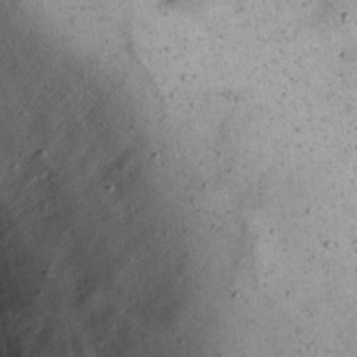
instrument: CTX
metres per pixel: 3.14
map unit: Nhu
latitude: 22.3467
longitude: -67.7449
